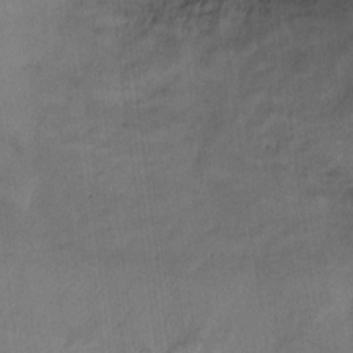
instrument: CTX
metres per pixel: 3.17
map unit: Ht
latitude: 8.5546
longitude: -35.8583
